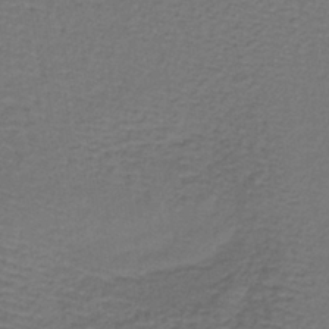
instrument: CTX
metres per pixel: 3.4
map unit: lHb
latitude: -39.9745
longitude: 61.9745
